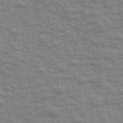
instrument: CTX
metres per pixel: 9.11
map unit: Ave
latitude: 42.6868
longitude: -113.5371
